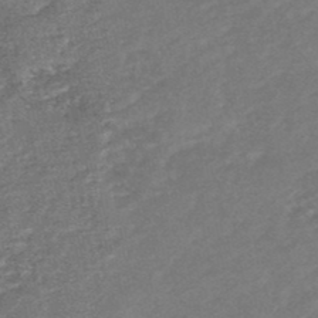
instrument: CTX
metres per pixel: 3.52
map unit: HNb
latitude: -48.7463
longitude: 57.7666
